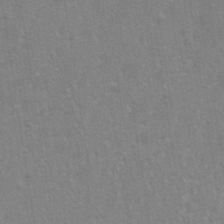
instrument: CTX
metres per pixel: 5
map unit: eHh
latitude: 34.2144
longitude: -133.2348
